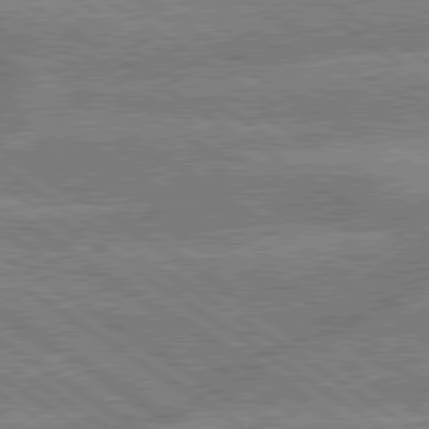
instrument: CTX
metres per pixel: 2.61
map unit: lApd
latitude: 79.4805
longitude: -162.0633
